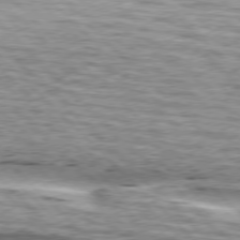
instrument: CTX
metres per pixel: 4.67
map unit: lApd
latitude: 76.6301
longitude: -79.2159
